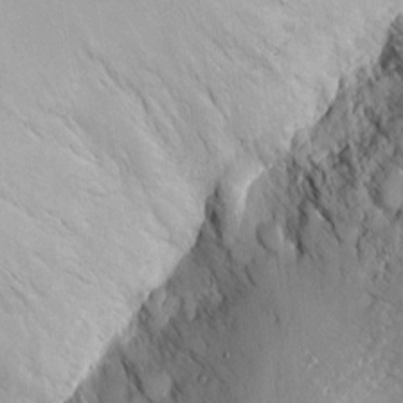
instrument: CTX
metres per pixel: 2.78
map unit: Htu
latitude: -6.2928
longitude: 158.1984
